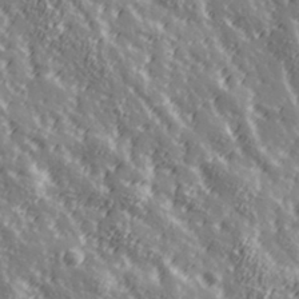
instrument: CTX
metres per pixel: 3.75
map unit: Hve
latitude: 32.2334
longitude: 149.9178
